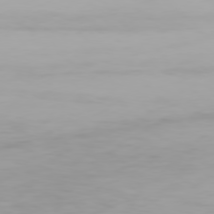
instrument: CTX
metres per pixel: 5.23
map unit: Hpe
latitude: 75.8772
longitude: -142.9136
